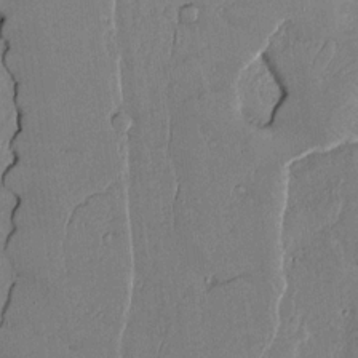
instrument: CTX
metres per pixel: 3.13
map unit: lAvf
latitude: 14.4412
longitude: -127.3104
